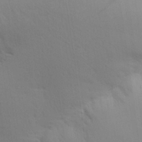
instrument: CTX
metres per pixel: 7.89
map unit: Aa
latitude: 28.5168
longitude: -144.6112
